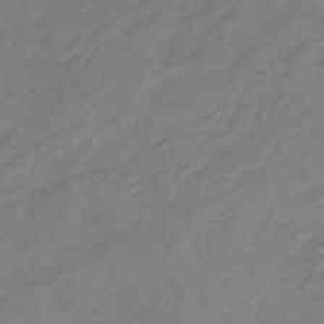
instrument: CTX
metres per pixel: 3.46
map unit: lHb
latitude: -36.9919
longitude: 72.1417
